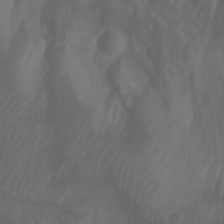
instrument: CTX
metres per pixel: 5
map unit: Htu
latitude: -1.5022
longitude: -76.8002
